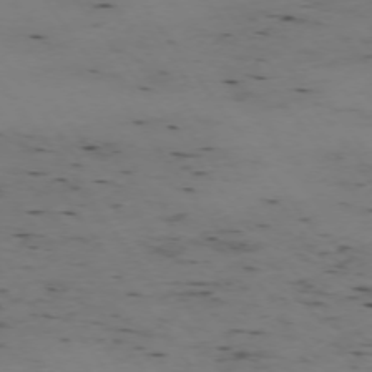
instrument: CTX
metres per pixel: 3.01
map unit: Hpe
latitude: -74.1228
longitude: 2.9163
